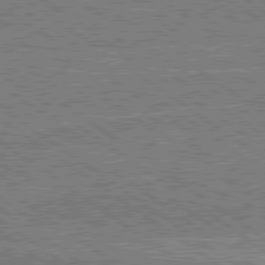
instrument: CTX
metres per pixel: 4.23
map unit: lApd
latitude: 79.3104
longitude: 175.3320
